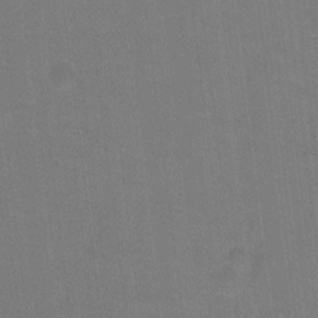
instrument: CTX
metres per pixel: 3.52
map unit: Ht
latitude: -0.7653
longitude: -33.3671
